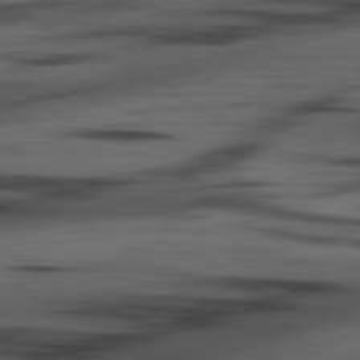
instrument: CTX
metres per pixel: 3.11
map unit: lApd
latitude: 80.6679
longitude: -84.3278
